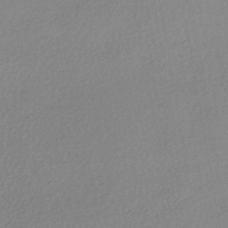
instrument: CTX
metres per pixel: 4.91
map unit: HNhu
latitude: -43.4832
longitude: 95.7288
